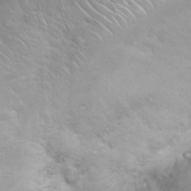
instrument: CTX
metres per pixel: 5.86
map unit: Nhu
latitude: 26.9136
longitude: -62.0633
